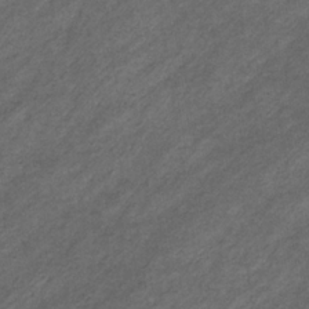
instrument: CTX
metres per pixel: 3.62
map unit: eHb
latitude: -32.4062
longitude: 70.8408
